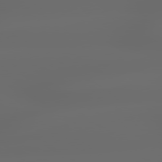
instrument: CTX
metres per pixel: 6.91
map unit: lApd
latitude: 79.5749
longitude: -139.8772
